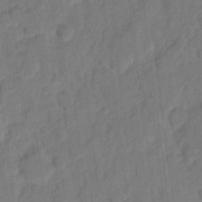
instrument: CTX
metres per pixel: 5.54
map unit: eHh
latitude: 8.4034
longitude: -65.3293
